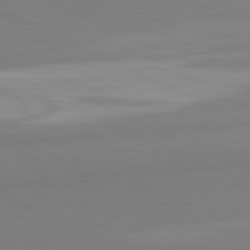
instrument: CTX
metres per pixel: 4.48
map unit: lApd
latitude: 81.3671
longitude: 178.8219
